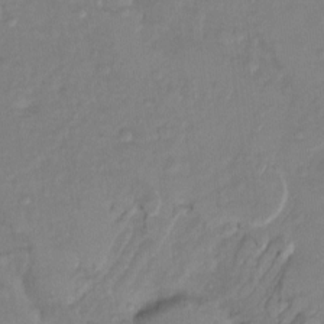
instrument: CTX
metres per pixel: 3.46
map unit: Ht
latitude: -13.7856
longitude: -58.4223
